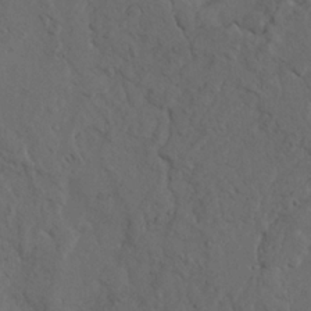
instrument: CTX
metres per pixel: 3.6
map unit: Ave
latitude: 23.4804
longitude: -132.3089
